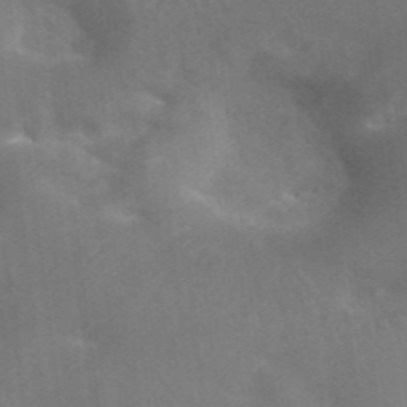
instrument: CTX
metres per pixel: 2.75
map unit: ANa
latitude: 46.0633
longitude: 26.8408
